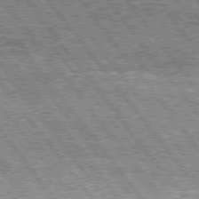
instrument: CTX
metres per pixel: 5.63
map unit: Hpe
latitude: 75.3482
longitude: -156.3845
